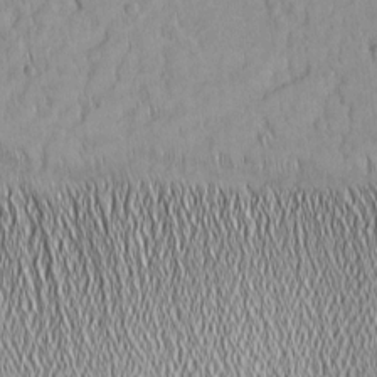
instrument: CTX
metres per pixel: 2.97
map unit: Nhu
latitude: -4.2928
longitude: -150.4412
